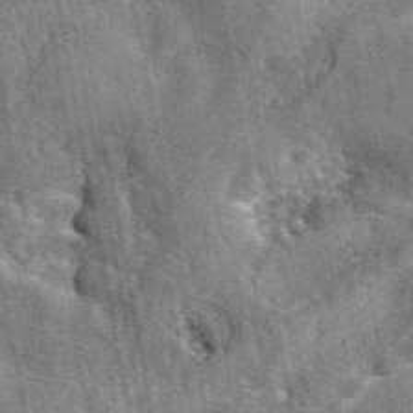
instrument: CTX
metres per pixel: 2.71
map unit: eAb
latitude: 45.1592
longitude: 110.7841
